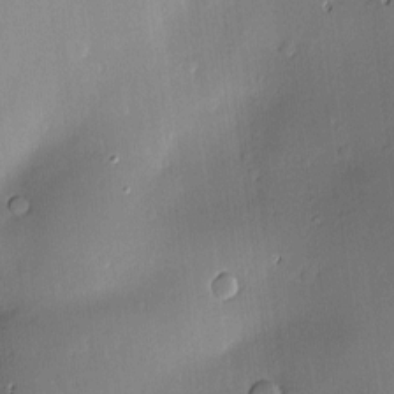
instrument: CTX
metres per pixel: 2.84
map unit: Hve
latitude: -9.9745
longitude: 174.3684
